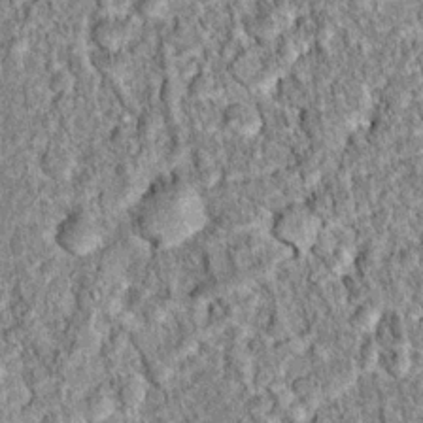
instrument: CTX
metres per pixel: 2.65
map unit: Hto
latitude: 15.3860
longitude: -34.2711
